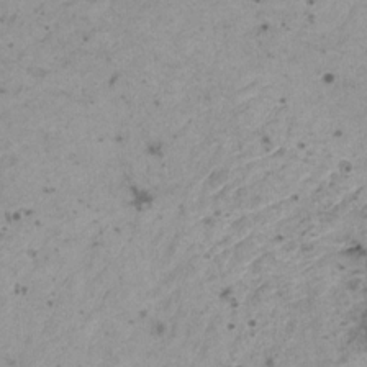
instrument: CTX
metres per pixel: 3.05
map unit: HNhu
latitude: -0.5196
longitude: 3.2375
